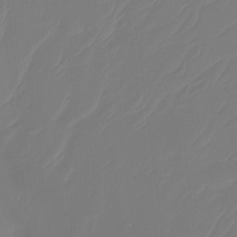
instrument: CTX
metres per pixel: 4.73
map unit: Ht
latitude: -14.4251
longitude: -49.8583
